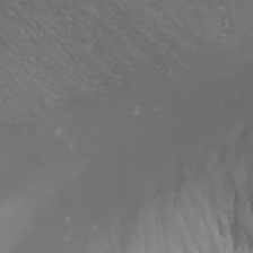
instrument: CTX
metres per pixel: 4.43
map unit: Nhu
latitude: -1.0109
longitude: -79.9717
